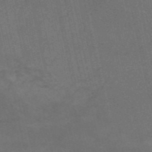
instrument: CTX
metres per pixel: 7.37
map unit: HNb
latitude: -52.6896
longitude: -41.4237
